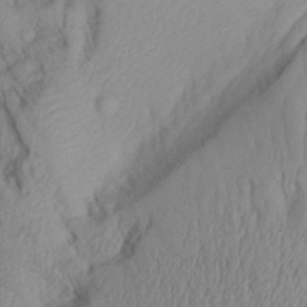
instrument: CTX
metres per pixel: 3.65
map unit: Aa
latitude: 28.2711
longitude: -134.1200
